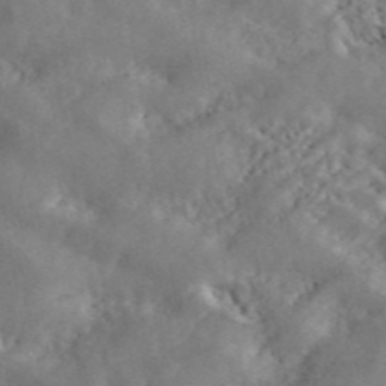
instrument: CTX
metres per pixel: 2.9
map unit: ANa
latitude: 46.0822
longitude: 28.4251
